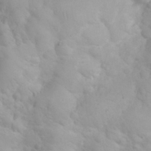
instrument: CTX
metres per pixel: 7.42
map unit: eHh
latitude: 31.1970
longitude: -65.4426
